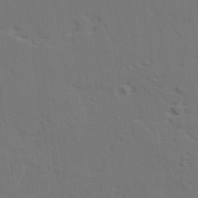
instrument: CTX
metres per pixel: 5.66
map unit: lAvf
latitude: 27.9150
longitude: -109.5182
